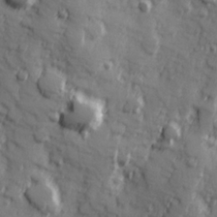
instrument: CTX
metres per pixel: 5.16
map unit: Hve
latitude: 25.6127
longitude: 146.8786
